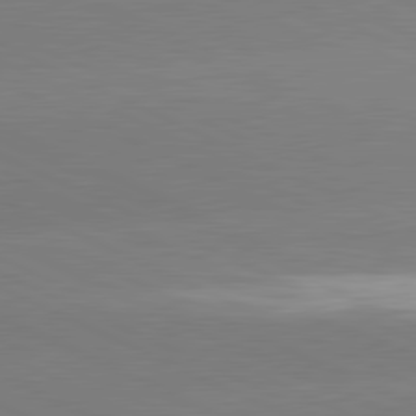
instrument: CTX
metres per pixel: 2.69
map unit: lApd
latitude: 81.2726
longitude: -155.0458
